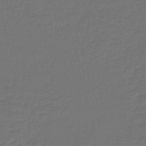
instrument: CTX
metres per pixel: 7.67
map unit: lHb
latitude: -43.3131
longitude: 60.6518
